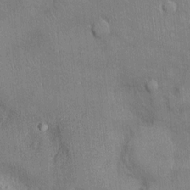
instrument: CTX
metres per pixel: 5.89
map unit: Ht
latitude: -2.7652
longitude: -14.8947
